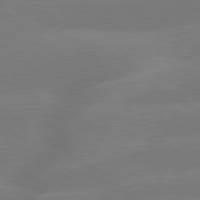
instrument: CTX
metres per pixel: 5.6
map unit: lApd
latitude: 79.7639
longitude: -148.5546
